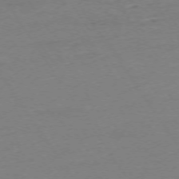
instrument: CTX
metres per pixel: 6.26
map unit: Ap
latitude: -74.0283
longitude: -82.0633
